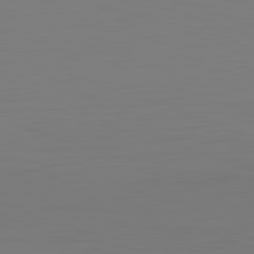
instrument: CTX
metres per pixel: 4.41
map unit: Hpe
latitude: -82.5385
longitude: 8.0283
